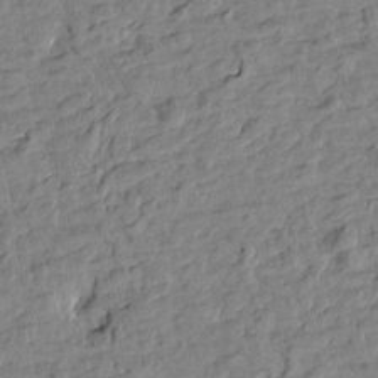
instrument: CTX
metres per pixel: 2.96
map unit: Htu
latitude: 1.0080
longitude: -179.5560
